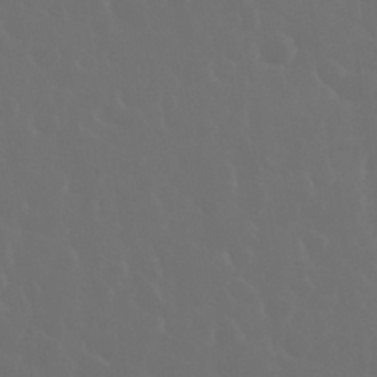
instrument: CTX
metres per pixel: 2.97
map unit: eHh
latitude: 34.1577
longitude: -58.8569
